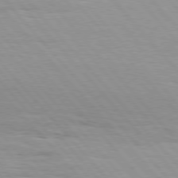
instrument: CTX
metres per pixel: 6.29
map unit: Hpe
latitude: 76.2144
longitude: -153.9150
